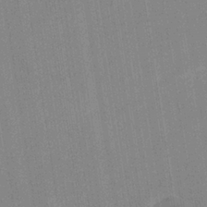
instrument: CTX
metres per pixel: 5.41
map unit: eHb
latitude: -35.6533
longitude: 73.8989
